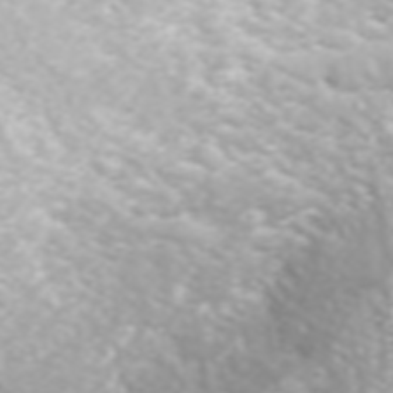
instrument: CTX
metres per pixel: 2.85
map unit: ANa
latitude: 44.0444
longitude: 28.4440
